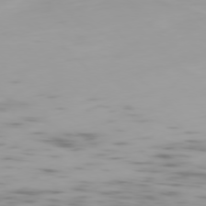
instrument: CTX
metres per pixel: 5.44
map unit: Ap
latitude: -77.8044
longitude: -65.2915
